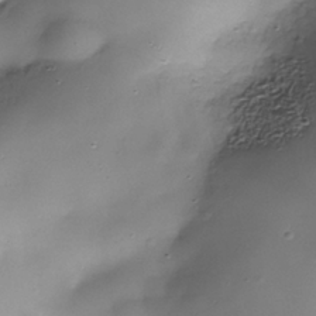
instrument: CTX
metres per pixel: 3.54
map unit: Nhe
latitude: -37.7855
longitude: -147.7261
